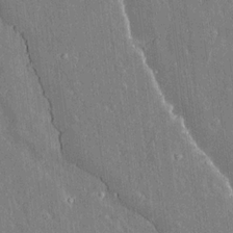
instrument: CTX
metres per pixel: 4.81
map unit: lAvf
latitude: 15.5183
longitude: -128.7435
